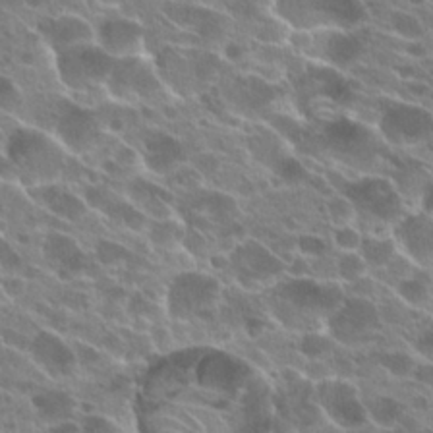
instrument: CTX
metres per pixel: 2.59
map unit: Hto
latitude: 24.3845
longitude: -41.6504
